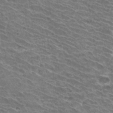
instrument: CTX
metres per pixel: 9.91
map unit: Hto
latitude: 32.6679
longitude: -42.1200
